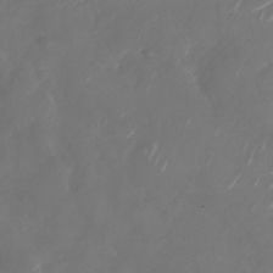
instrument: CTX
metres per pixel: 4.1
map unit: Nhu
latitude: -28.8030
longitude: -71.1214
